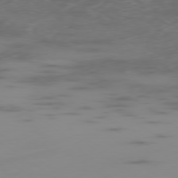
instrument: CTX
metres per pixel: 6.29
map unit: Ap
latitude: -78.9730
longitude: -78.6302
